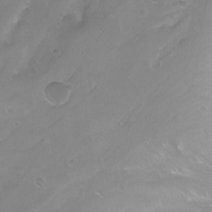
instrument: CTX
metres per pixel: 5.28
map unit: Nhu
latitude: -12.8030
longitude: -60.2900
